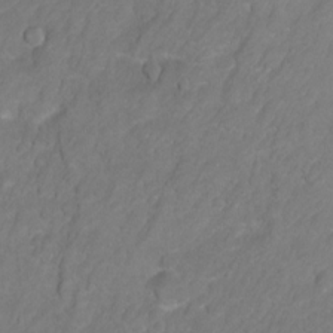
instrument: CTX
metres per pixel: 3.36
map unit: Ht
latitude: 2.8002
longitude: -35.2159
